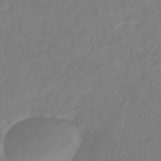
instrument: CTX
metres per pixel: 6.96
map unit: lHb
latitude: -41.8800
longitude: 81.4077
